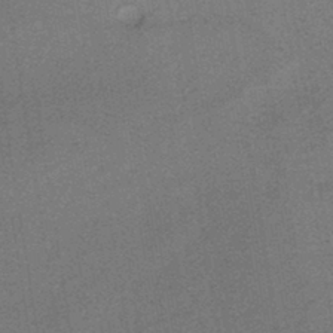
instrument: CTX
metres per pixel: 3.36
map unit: HNhu
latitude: -41.9178
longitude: 90.5574
